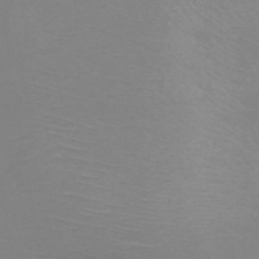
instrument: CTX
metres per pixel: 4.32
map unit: HNb
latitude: -45.8611
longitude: -42.4223
